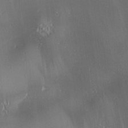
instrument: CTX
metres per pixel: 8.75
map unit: lAa
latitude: 1.2537
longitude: -116.6868
